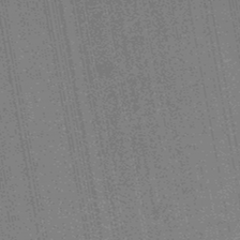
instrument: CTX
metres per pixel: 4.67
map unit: HNb
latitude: -45.3888
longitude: 52.7085
